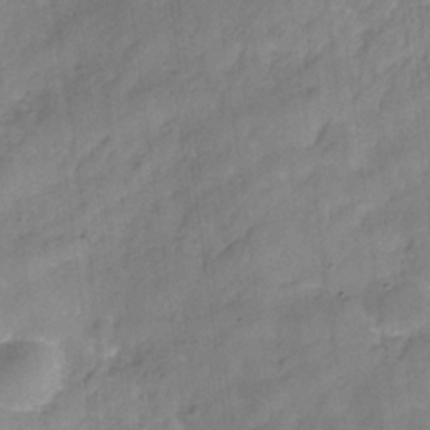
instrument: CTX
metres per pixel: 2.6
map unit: Hve
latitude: -31.9745
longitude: 92.6518
